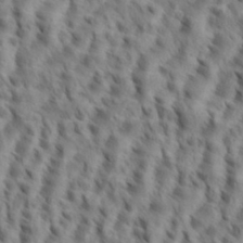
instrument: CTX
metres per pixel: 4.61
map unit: eHh
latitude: 35.1592
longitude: -138.3656
